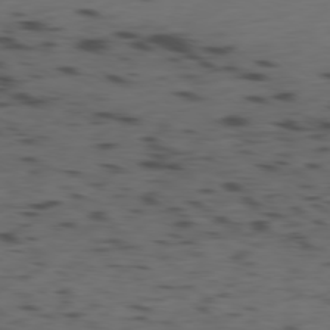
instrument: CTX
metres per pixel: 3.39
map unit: Ap
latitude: -79.4643
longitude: -61.8772
